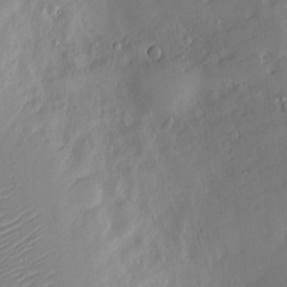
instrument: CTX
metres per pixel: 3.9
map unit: Nve
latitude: -9.2376
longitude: 172.8786
